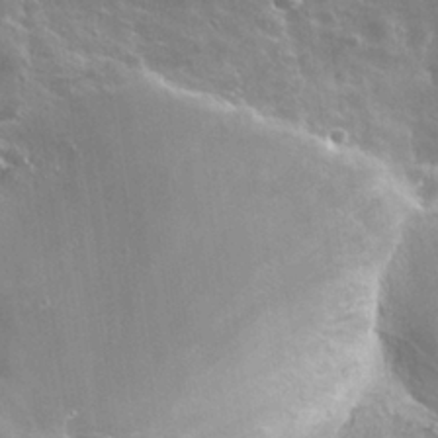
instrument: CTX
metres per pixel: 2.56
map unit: Nhu
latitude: 25.8772
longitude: -57.9528
